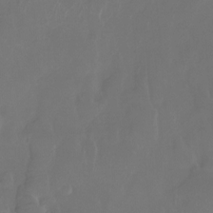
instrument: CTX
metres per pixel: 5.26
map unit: Htu
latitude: -14.2551
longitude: -46.6113
